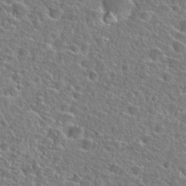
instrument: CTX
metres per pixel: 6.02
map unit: Hto
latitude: 25.1781
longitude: -46.3657
